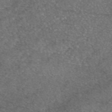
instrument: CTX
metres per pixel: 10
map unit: eAb
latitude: 47.7261
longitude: 108.6329
